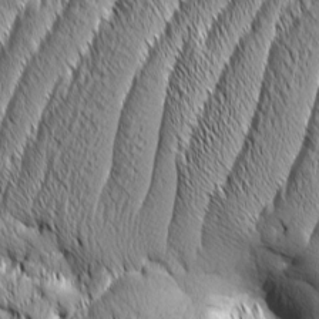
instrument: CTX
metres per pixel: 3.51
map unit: Aa
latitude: 7.5749
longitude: -129.7261
